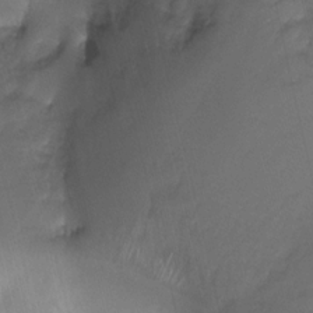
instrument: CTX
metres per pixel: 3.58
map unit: Ht
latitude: -18.9542
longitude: -44.6490
